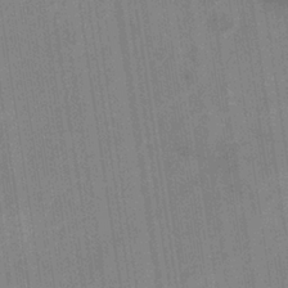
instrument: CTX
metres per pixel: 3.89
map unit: eHb
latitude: -35.4643
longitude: 73.7855
